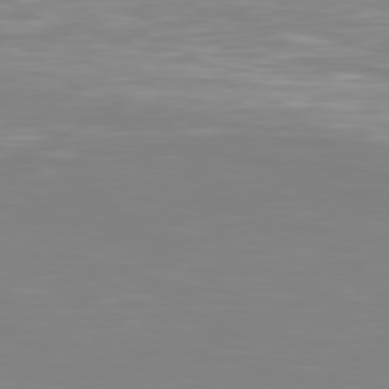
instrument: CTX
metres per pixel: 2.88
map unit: Hpe
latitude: 78.3090
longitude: -172.5734
